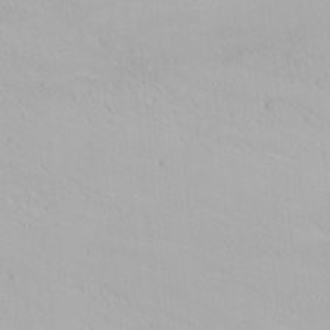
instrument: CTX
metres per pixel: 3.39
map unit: Nhu
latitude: -0.6897
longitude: -74.6113
